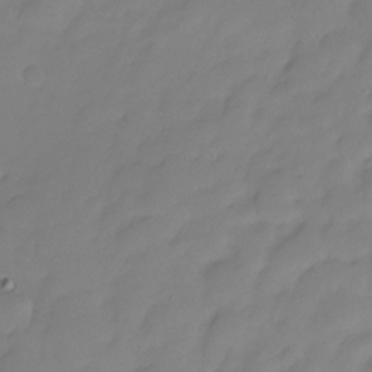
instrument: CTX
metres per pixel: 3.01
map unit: HNhu
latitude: -23.5210
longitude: 50.3306
